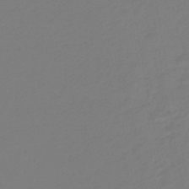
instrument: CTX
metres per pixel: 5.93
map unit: eHb
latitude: -46.4062
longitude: 88.5762
